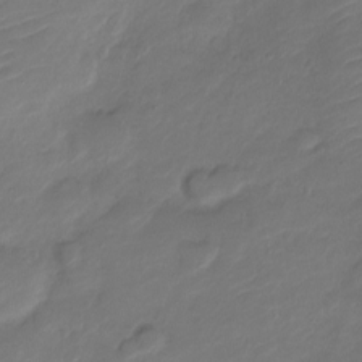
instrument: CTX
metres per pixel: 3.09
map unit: Nve
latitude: -17.8801
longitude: 106.6897
